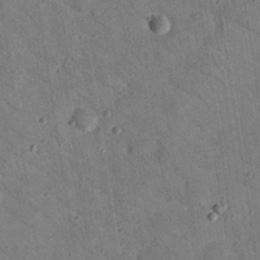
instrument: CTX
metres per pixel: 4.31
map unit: Nhu
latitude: 24.6301
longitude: -73.5560
